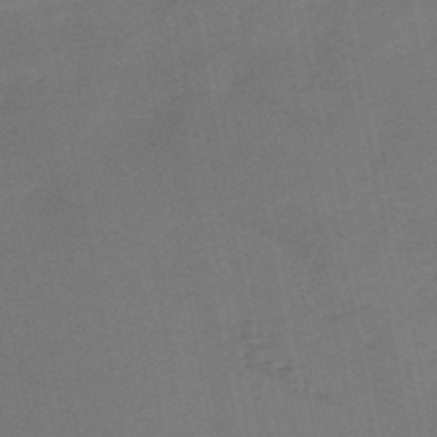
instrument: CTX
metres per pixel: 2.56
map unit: HNb
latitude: -47.9367
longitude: 58.1983
